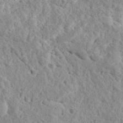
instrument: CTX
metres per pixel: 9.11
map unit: Ave
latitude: 17.9339
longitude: -135.1970
